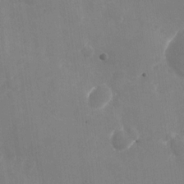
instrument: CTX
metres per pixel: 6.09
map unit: Nhu
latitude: -28.3117
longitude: -68.6491
